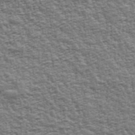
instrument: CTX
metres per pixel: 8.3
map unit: Ave
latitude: 43.1970
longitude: -112.2144
